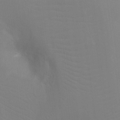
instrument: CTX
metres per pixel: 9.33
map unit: Ht
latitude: -8.3306
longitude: -28.6679
